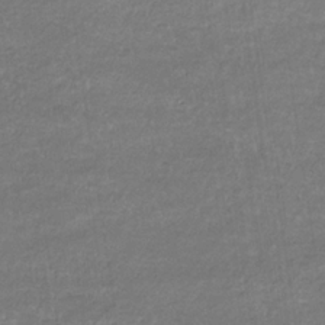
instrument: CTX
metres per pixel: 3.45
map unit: eHb
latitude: -32.4629
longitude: 68.8219
